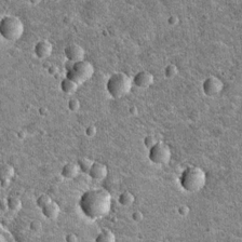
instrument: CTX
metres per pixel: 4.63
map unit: Hto
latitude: 15.9717
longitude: -35.2159
